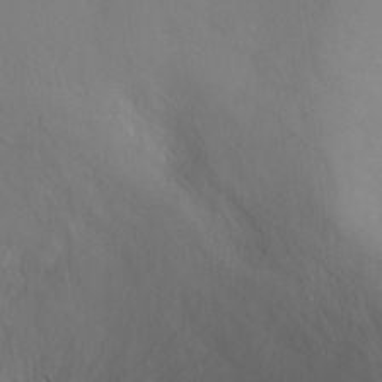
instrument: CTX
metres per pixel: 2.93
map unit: Ht
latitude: -2.2172
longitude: -33.6316
